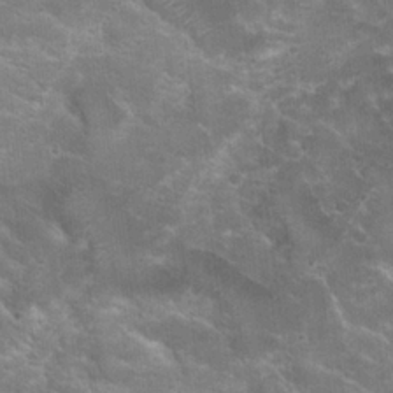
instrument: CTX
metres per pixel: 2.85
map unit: Hto
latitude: 21.6883
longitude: -43.1403
